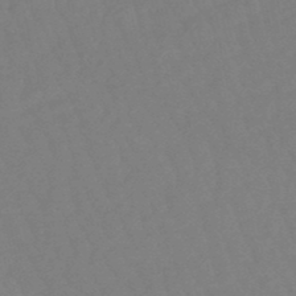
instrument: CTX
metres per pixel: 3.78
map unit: eHb
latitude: -48.8597
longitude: 85.5777
